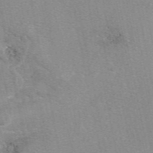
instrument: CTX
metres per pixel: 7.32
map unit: eAb
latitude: 49.4804
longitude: 106.2551
